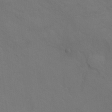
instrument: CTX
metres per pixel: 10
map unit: Hto
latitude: 6.2522
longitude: -35.6127
